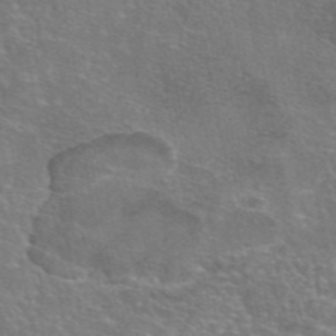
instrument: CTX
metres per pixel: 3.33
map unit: eAb
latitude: 46.2712
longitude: 106.1984
